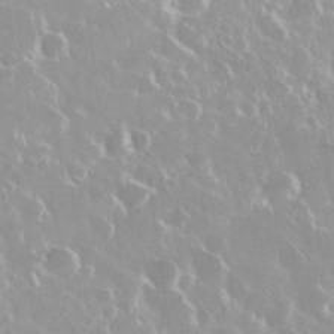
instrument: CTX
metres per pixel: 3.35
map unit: Nhu
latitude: 28.8002
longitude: -61.1970
